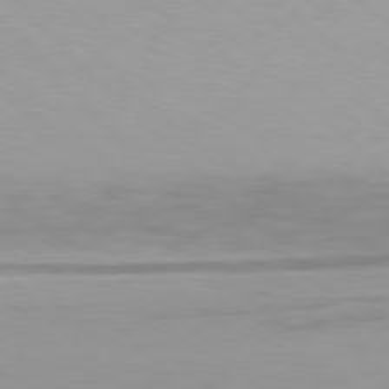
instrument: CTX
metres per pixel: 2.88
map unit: Hpe
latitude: 78.1578
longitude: -167.3481
